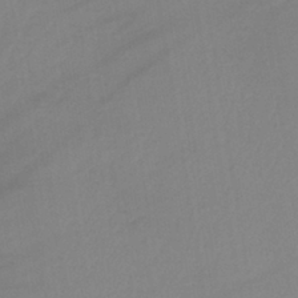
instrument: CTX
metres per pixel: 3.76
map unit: lHb
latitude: -41.0297
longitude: 74.4818
